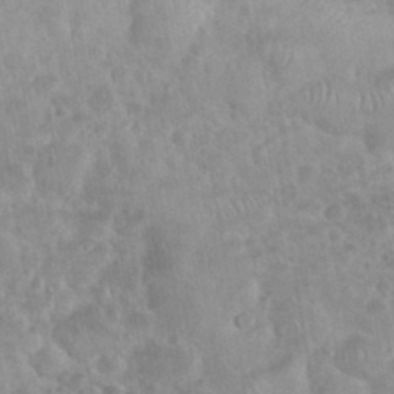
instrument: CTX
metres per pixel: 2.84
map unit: eHh
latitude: 34.9891
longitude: -62.1767
